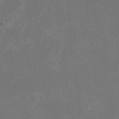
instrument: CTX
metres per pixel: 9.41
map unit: HNhu
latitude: 2.4979
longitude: -1.5182
